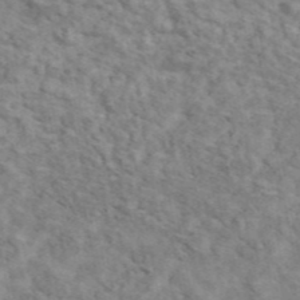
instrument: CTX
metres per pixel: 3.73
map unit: ANa
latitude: 45.9528
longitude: 29.5021
